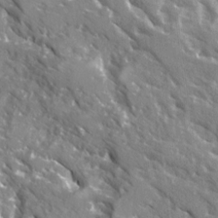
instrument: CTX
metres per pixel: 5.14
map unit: Ave
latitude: 16.1011
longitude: -130.8758
